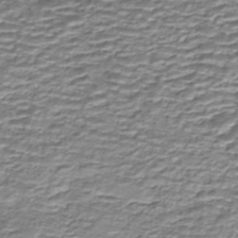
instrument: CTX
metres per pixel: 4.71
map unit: eHh
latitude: -43.0486
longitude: 117.3320
